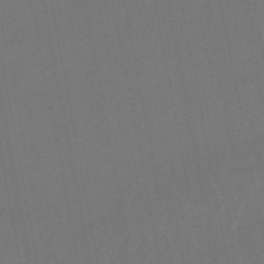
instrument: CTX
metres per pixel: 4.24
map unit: lHb
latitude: -50.4440
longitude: 81.4077
